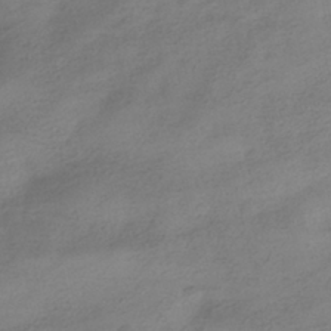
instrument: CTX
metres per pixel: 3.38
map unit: HNhu
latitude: -40.6518
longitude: 98.8597
